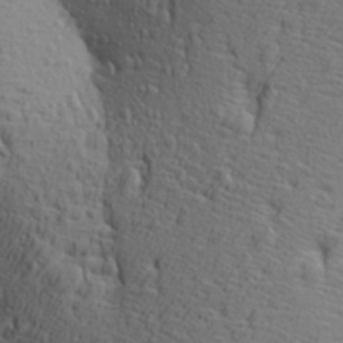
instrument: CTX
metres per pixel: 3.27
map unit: Aa
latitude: 26.9325
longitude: -144.3845
